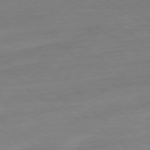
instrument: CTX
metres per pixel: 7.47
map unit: Ap
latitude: -78.7085
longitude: -98.6112
